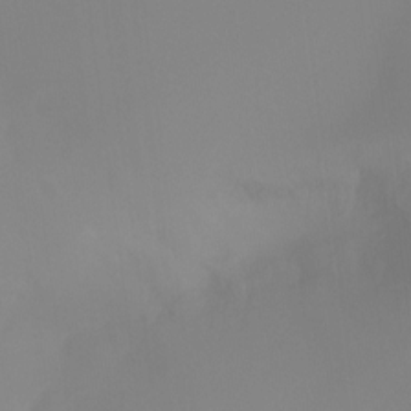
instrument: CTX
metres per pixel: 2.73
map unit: Ht
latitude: -14.9542
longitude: -50.4223
